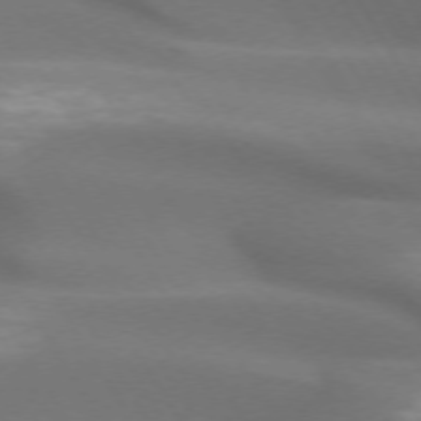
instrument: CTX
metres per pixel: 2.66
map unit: lApd
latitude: 72.7813
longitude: -50.5734
